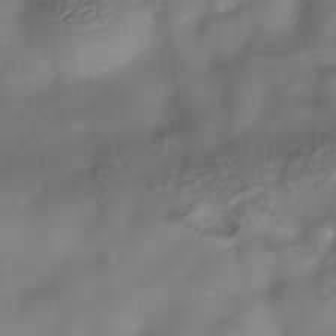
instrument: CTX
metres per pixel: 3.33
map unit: Nhe
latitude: -38.0850
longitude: -118.8758
